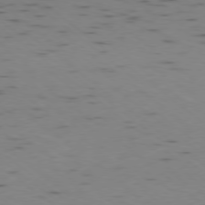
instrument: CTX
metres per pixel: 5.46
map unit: Ap
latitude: -78.5573
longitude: -73.6883
